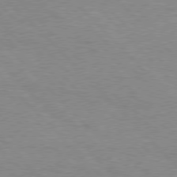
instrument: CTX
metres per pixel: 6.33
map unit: Hpe
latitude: 76.7813
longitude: -152.7624
